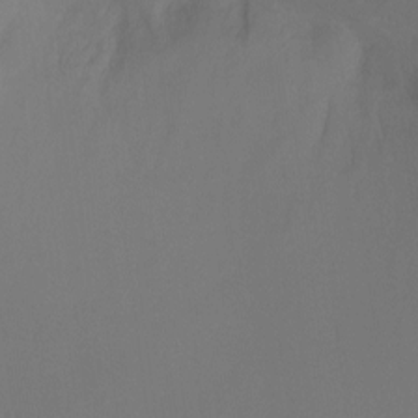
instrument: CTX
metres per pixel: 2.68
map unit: Ht
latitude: -7.8233
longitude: -33.1970
